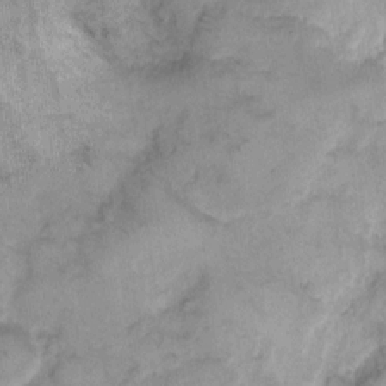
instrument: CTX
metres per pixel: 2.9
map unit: eHh
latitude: 10.1767
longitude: -64.9136
